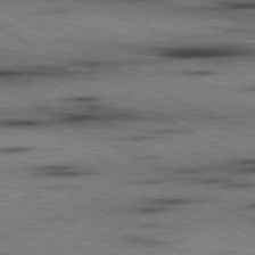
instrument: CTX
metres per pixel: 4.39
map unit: lApd
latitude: 80.0633
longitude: 162.0661
